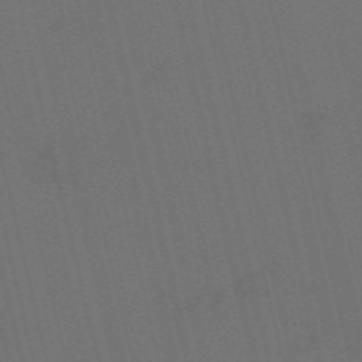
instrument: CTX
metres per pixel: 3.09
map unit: Nve
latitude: -59.6721
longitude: 61.1053
